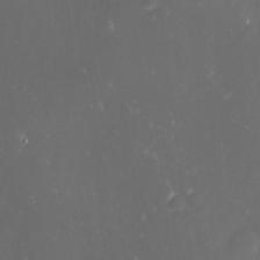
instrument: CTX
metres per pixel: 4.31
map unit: eHh
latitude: -1.9745
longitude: -81.0647
